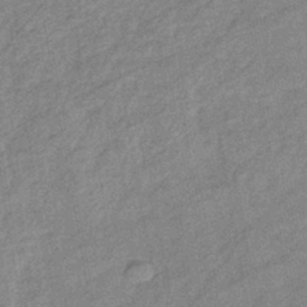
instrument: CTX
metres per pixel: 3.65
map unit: eHb
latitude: -41.2376
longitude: 82.3306
